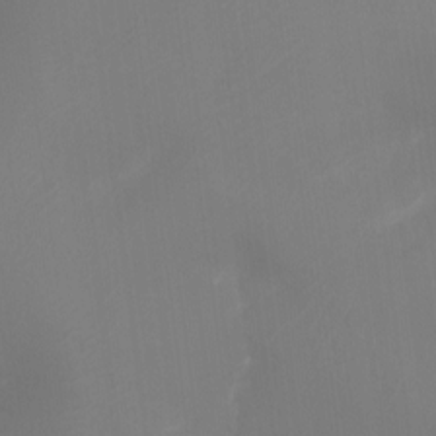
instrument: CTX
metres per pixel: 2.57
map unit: Ht
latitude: -16.4251
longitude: -42.0633
